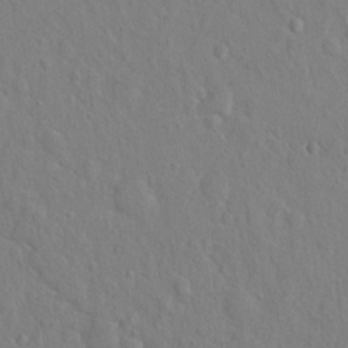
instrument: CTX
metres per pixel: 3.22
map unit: Nhu
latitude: 14.8380
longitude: -29.4426
